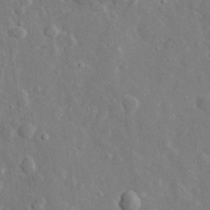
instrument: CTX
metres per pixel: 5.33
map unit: lHvf
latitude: 32.9514
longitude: -85.5560
